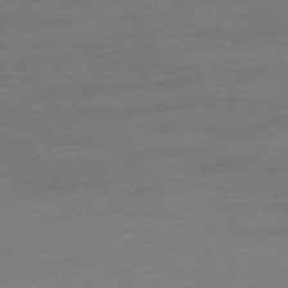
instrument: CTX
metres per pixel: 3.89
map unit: Ap
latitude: -74.4818
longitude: -85.8017
